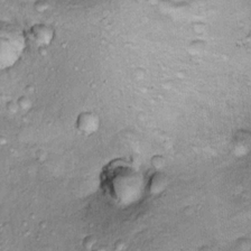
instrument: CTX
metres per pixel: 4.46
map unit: Ht
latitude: 13.7639
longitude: -40.6868
